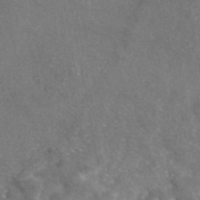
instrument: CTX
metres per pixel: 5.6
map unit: eAb
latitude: 46.5735
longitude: 110.9541
